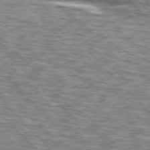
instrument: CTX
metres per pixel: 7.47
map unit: lApd
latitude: 76.3089
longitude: -83.5749
